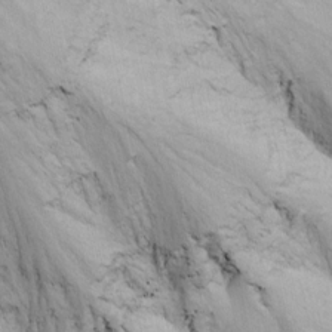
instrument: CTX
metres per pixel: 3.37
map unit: Nhu
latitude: -8.4062
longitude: -66.4979
